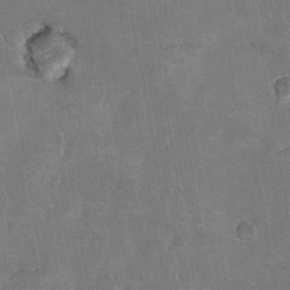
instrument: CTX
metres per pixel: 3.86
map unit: Hto
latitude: 9.0081
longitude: -35.6882
